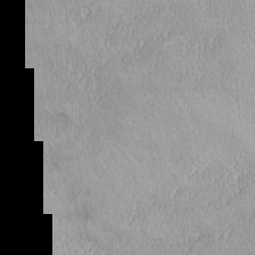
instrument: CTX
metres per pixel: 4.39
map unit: lHvf
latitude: -13.9556
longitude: -104.4223
